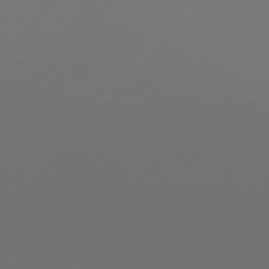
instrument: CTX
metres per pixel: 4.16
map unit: Hpe
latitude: 76.6868
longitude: -137.7828
